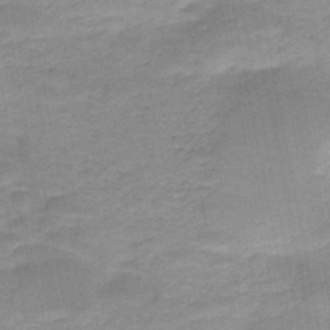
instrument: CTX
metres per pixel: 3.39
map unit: HNb
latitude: -48.2551
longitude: -38.4412
